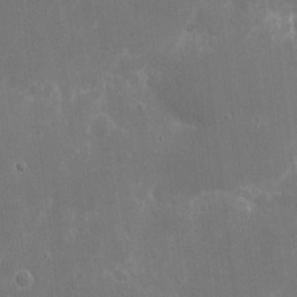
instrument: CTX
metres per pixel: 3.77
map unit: eHh
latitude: 8.9703
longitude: -71.5560
